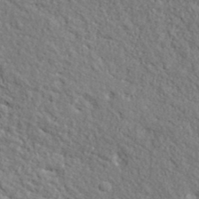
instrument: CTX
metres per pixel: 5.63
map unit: lHvf
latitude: 38.2900
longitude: -87.4048
